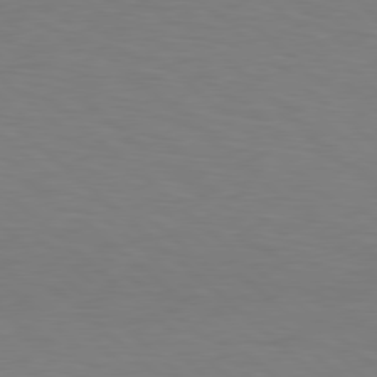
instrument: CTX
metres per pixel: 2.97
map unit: Hpe
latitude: 78.6113
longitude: -176.0255
